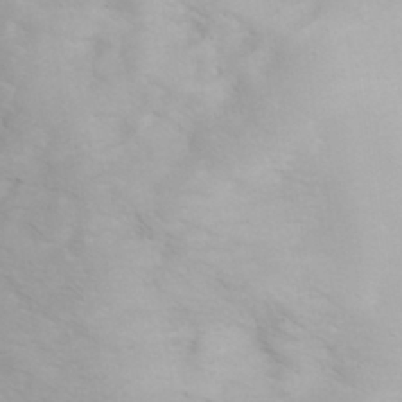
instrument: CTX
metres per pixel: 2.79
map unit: eHh
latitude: 31.1404
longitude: -65.3293
